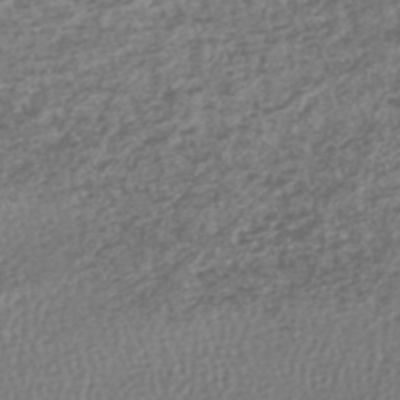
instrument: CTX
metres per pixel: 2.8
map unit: lHb
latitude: -43.5966
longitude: 70.8975
